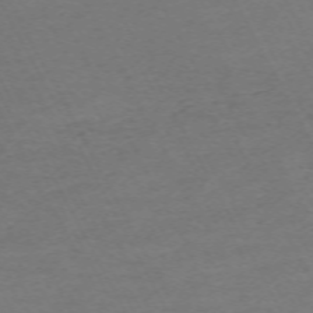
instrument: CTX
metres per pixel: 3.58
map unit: Hpe
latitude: -70.7274
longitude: 15.7667
